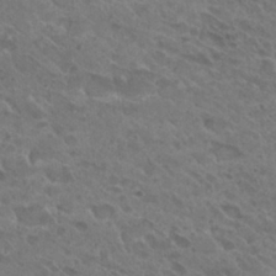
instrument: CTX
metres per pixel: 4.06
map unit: Hto
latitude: 27.1592
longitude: -35.7449
